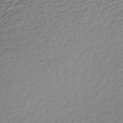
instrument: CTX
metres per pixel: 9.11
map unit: lHb
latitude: -35.1809
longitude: 60.3306
